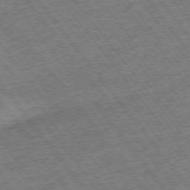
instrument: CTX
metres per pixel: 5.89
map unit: Ap
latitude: -75.0109
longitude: -88.3279
